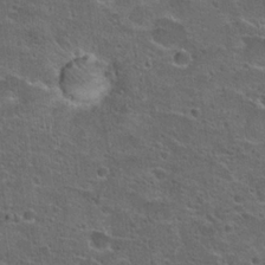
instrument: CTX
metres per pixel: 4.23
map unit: Hto
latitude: 22.1956
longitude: -45.3859
